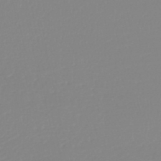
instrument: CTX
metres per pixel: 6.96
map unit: lHb
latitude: -45.1620
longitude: 56.2550
